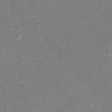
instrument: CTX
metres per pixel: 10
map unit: Hto
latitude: 13.1025
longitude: -38.8002
